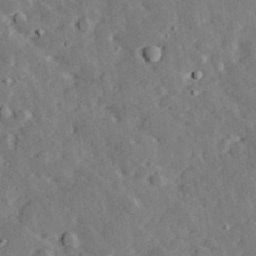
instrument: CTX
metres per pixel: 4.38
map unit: lHvf
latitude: 33.0458
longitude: -83.2914
